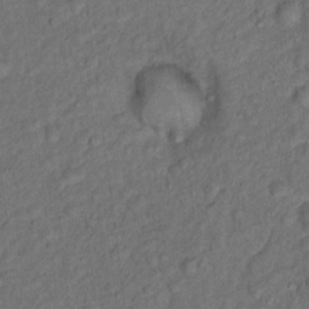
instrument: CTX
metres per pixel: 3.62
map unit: Hto
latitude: 15.8206
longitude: -31.1404
